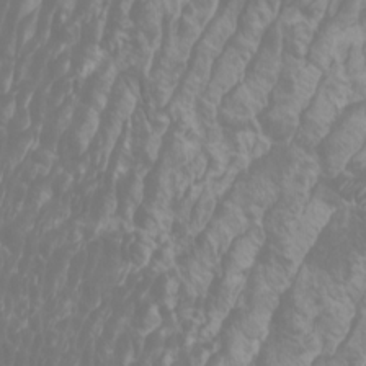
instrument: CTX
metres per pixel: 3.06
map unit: Htu
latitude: -6.5573
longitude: -74.3845
